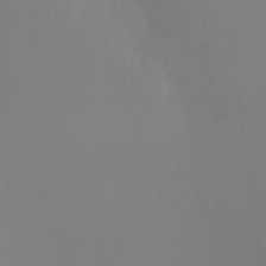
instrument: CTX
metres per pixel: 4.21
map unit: Ht
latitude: -9.3510
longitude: -33.3482
